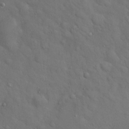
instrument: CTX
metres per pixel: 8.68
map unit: Hto
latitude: 18.1577
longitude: -53.1214
